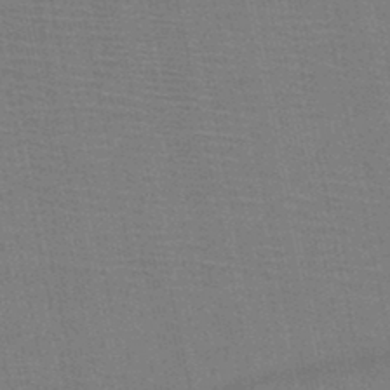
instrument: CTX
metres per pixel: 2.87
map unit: HNb
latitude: -47.6533
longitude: -40.1010
